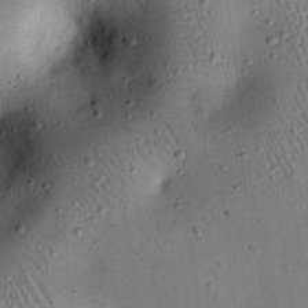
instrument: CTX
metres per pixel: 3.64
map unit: eHh
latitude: 24.6868
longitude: -71.0080
